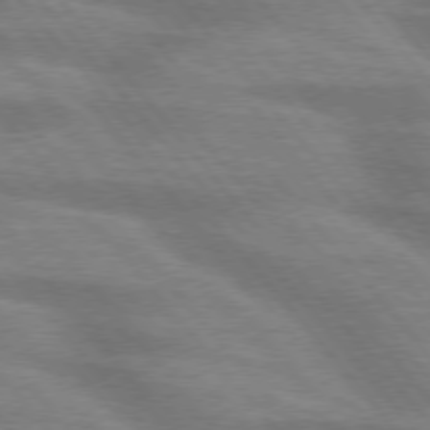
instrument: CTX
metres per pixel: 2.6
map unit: lApd
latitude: 75.4804
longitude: -58.5735
